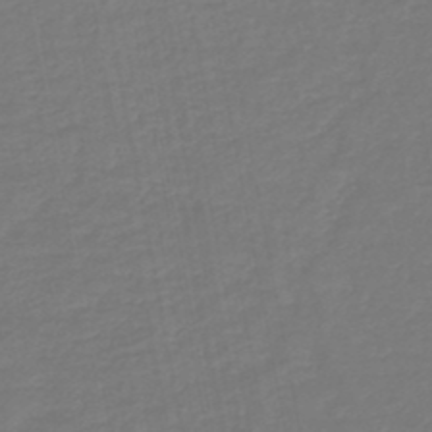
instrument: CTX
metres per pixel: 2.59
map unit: lHb
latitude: -46.4251
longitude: 74.3307
